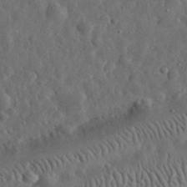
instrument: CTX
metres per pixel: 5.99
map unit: eHh
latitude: 31.9528
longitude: -74.8569
